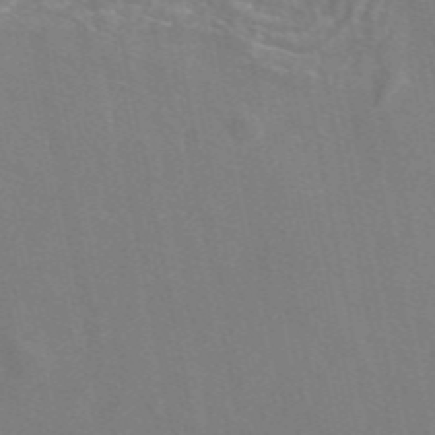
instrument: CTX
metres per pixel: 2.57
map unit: eAb
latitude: 46.7813
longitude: 116.1416
